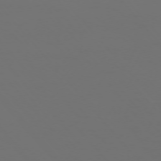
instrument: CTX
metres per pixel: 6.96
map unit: Ap
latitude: -75.4833
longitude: -76.5168
